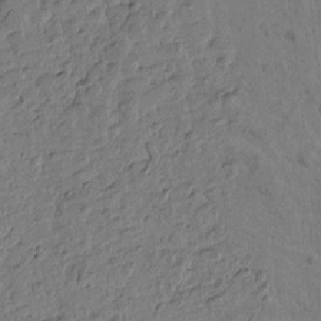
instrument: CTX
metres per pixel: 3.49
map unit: Htu
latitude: -2.1227
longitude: -175.7639
